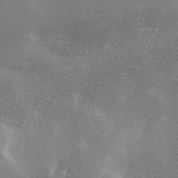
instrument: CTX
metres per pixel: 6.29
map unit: Ave
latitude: 10.2523
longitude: -106.3467
